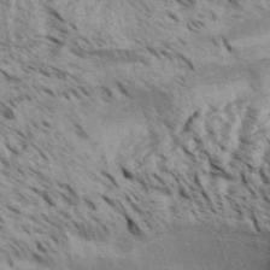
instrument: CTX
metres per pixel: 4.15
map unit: Aa
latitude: 31.7828
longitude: -137.1026
